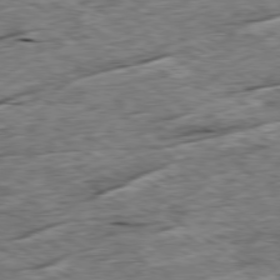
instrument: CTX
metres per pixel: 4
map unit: Ap
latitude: -79.5966
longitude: -84.9892
